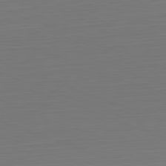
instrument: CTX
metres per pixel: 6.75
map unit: Hpe
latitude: -82.1984
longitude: 7.1620
